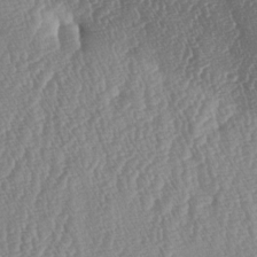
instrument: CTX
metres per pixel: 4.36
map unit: lAa
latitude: -5.6155
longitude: -129.5182
